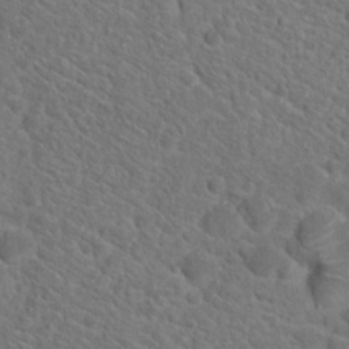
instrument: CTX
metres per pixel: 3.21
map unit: Hto
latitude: 19.2726
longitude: -38.7057
